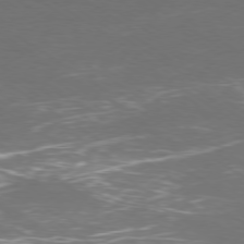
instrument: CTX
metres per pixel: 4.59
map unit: Ap
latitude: -78.9541
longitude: -72.5357
